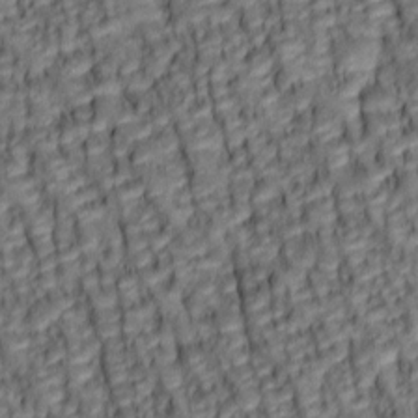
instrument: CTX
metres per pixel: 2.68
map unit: lAa
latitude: 6.1389
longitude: -116.1578
